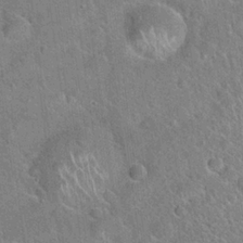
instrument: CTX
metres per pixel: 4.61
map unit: Hto
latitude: 20.8758
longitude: -51.7638
